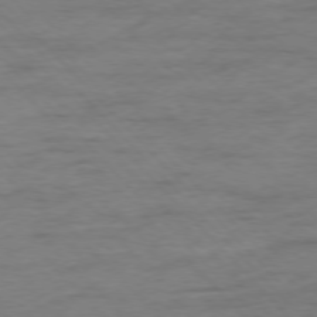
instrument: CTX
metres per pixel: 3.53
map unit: Ap
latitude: -76.8030
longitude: -89.3671
